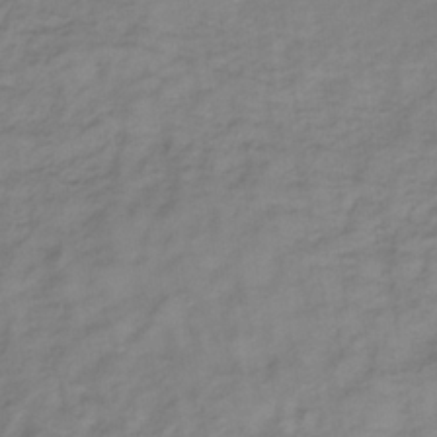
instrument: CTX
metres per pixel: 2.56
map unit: lHb
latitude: -35.3510
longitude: 72.4062
